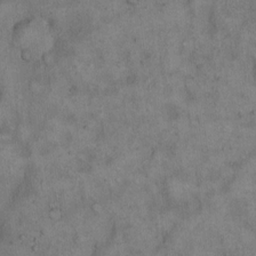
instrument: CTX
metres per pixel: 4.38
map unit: Hto
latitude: 15.3860
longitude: -61.5560
